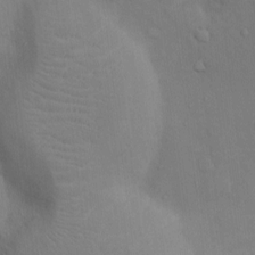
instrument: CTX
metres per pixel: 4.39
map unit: Ht
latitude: -4.7274
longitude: -13.9339
